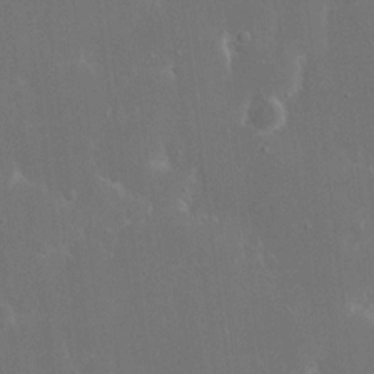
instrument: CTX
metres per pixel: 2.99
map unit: eHh
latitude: 16.3845
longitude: -72.1578
